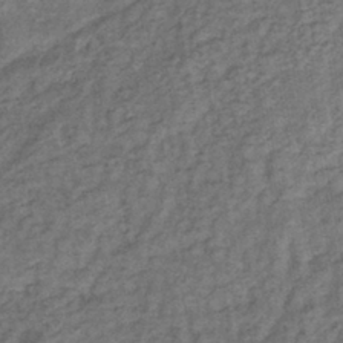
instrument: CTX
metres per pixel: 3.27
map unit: eHb
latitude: -39.5588
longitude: 76.5007
